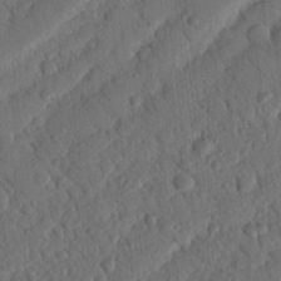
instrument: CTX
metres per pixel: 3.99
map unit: Nhu
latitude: 19.3103
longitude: -78.1767
